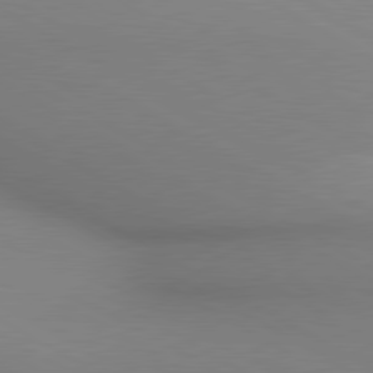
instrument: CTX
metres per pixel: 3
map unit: lApd
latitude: 80.4223
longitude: 135.5777
